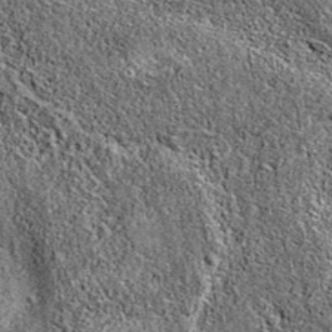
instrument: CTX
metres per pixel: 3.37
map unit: eAb
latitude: 36.3845
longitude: 111.1809
